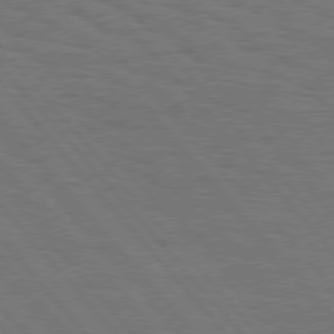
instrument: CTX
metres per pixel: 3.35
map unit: Hpe
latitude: 75.8017
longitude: -138.0255
